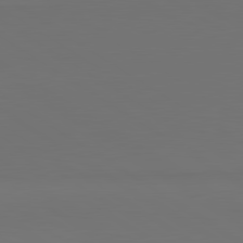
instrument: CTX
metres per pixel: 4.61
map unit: lApd
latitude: 81.2159
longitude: 152.9163
